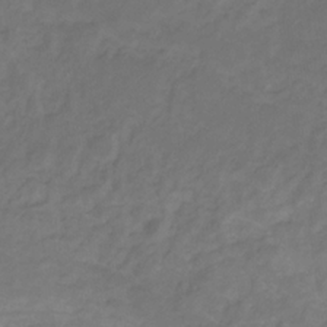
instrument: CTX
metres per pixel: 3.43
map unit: lHb
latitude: -31.0108
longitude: 65.4455
